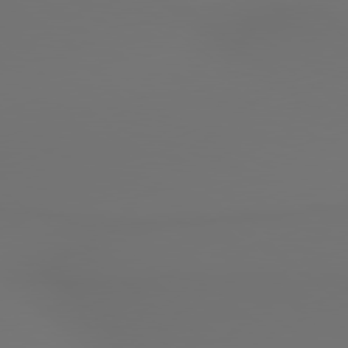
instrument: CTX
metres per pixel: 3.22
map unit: lApd
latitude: 79.5182
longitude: 177.8800
